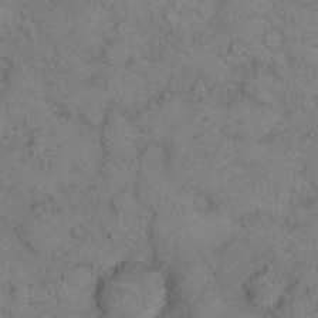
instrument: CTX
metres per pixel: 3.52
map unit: eHh
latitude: 14.6113
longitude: -63.2159
